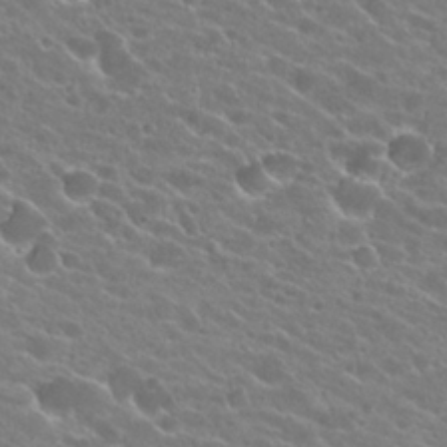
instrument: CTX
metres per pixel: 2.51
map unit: Hto
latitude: 23.8583
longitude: -37.8772
